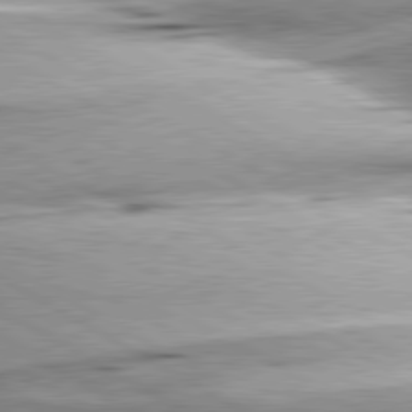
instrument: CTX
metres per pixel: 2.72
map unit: lApd
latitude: 80.3656
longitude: -156.9513
